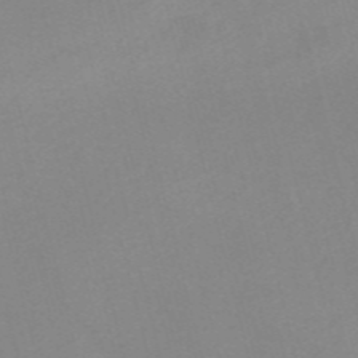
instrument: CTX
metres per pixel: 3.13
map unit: Nve
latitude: -56.9164
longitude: 58.9919
